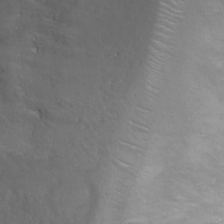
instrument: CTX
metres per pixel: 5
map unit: Ht
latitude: 2.5734
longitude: -28.9702
